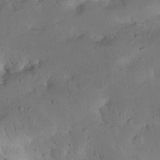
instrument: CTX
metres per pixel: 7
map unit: Nhu
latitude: 22.3845
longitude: -72.6113
